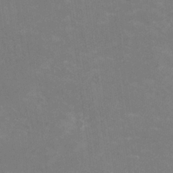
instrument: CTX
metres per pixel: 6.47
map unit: HNhu
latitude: -2.7085
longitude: -3.5182
